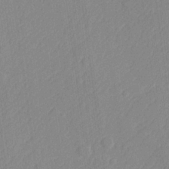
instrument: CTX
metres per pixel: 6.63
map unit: lHvf
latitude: 24.5167
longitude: 141.8422
